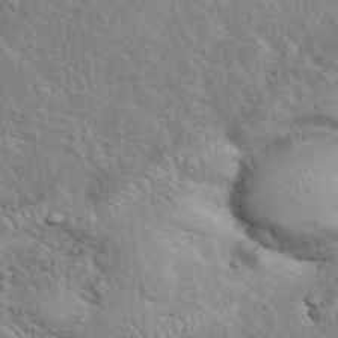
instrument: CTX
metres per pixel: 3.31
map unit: eHh
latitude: 37.7639
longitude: -61.5938
